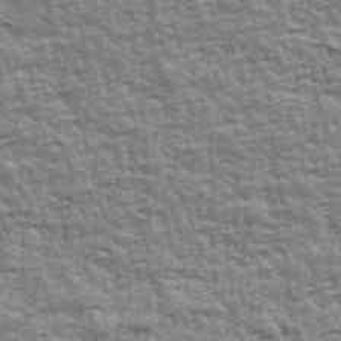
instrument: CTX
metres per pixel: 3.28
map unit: Ave
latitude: 42.2523
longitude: -112.7813
